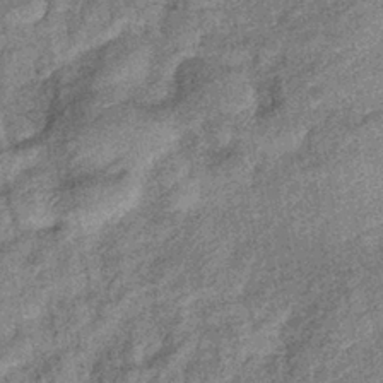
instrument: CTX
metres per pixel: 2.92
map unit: eHb
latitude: -39.6155
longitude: 79.5588
